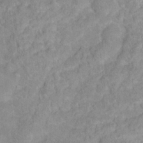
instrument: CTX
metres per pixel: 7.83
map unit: Hto
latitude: 17.9717
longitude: -37.6883
